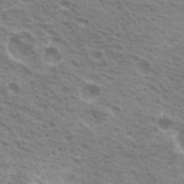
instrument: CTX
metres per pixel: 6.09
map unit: Hto
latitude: 21.1592
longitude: -31.9151
